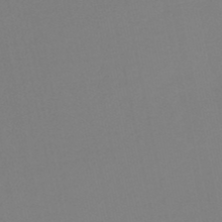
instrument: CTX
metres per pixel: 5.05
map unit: lHb
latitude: -45.6722
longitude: 67.2943
